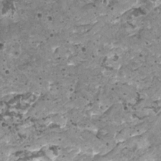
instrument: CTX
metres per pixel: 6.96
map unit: HNhu
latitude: 0.3845
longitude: 2.1038
